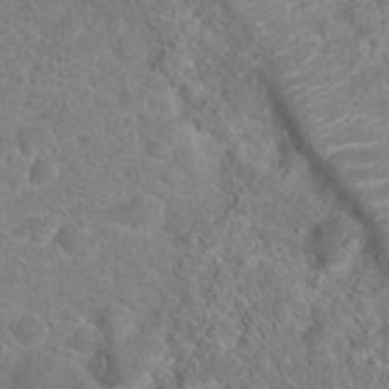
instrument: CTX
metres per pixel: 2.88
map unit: Hto
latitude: 18.7435
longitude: -38.4601
